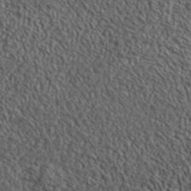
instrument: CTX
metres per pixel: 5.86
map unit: ANa
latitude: 42.6113
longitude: -87.3859
